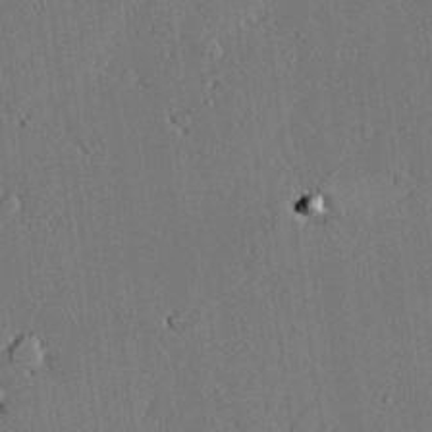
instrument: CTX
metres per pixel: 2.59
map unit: lAvf
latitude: 24.4034
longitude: -111.3860
